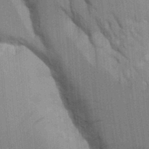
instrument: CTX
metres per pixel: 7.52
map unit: Aa
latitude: 9.8206
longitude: -126.9325
